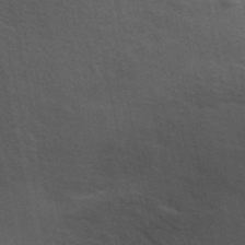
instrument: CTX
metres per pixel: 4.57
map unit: ANa
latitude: 48.5735
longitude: -77.1970
